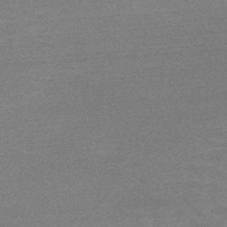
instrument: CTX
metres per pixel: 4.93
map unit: HNb
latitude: -52.4629
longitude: -43.3104
